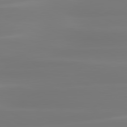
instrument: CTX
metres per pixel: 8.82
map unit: lApd
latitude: 81.1781
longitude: -134.5168
